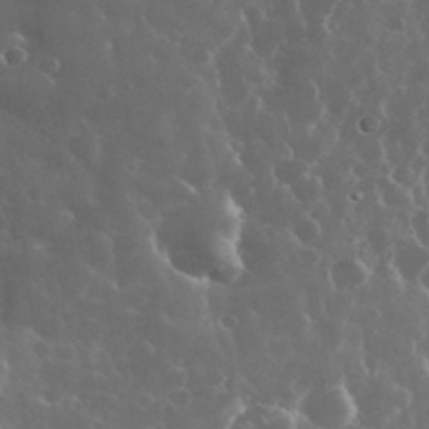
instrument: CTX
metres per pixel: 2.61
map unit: eHh
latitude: 34.9513
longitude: -58.4034
